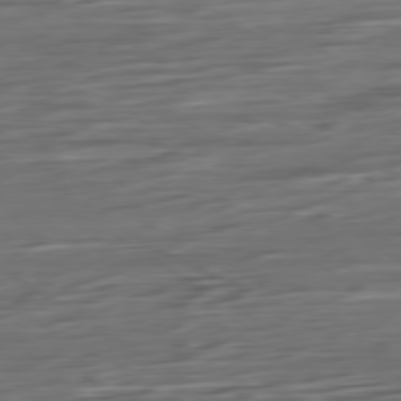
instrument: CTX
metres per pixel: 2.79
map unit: Ap
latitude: -79.9556
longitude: -57.2914
